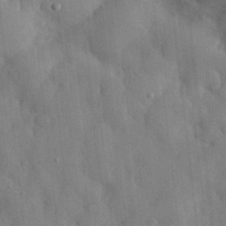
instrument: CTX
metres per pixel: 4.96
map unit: eHh
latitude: 31.0459
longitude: -72.0255
